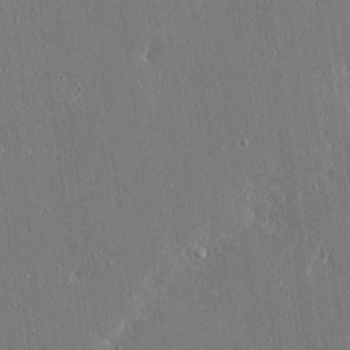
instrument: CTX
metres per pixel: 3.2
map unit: Ave
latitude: 17.1403
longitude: -139.9717
